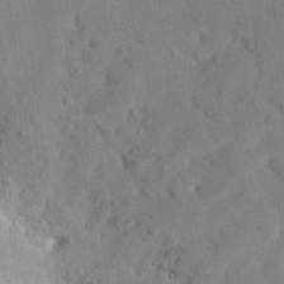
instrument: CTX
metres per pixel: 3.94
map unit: Nhu
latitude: 27.1025
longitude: -71.9150
